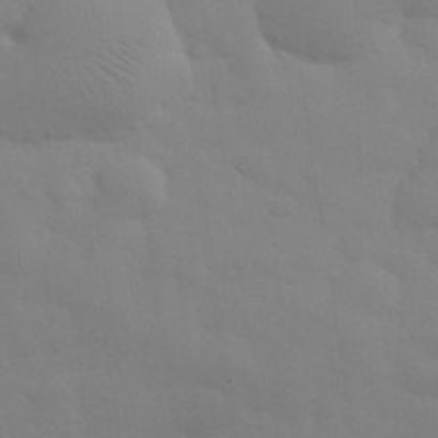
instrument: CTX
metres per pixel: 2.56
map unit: eHh
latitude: 31.1026
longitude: -70.1578
